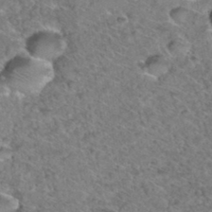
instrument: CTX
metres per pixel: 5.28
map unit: Hto
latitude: 35.4426
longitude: -48.1011
